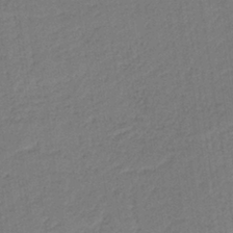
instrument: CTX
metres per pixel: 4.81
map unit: HNb
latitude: -38.3495
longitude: 55.0109
